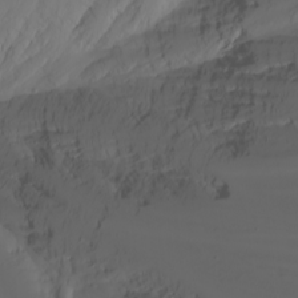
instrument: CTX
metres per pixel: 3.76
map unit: eHh
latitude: -5.2376
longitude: -84.6680
